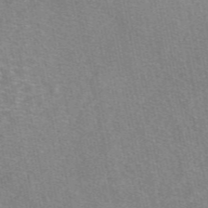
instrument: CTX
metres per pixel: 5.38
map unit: eAb
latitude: 48.4034
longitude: 115.6722
